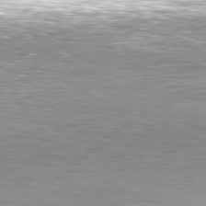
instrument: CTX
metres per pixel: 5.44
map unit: Hpe
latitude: -81.0865
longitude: 19.0864
